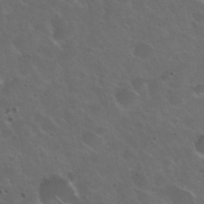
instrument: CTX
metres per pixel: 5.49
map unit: Nhu
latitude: 30.9514
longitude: -55.0080
